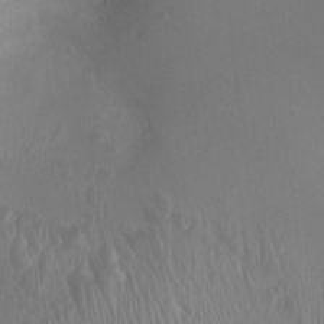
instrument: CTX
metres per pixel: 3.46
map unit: Ht
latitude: -1.7856
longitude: -17.6127
